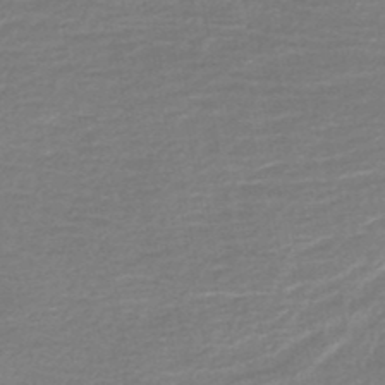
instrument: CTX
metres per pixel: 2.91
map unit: HNb
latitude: -48.0472
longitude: 55.5777
